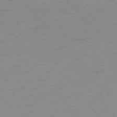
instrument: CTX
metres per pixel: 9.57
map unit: Ap
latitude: -76.8597
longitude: -65.0080
